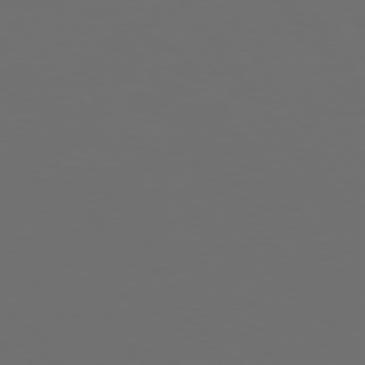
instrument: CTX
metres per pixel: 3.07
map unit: Hpe
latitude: 74.3467
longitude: -124.5545
